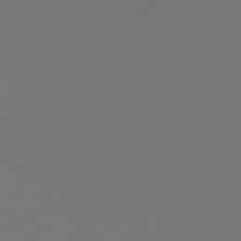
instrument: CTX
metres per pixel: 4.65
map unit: lHb
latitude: -45.9745
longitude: 71.4832
